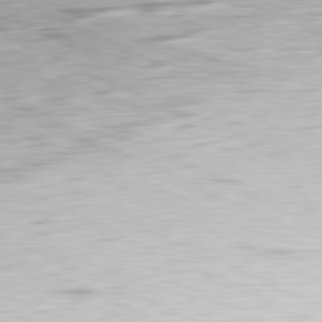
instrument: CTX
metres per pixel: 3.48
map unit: Ap
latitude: -81.4455
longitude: -82.5545
